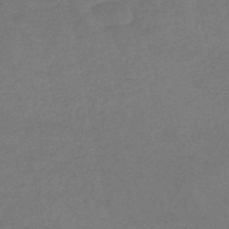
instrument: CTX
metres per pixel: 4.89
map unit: HNb
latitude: -52.6707
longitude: -51.4048
